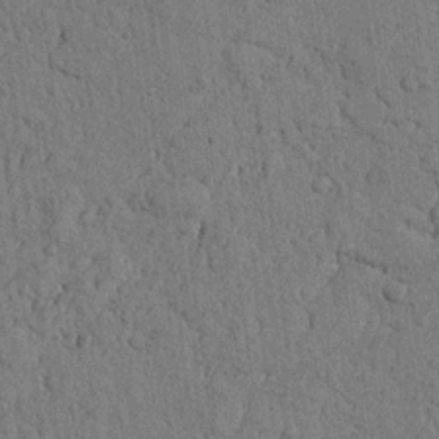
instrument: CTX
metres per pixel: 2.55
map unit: Nhu
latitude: 20.4034
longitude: -76.0822
